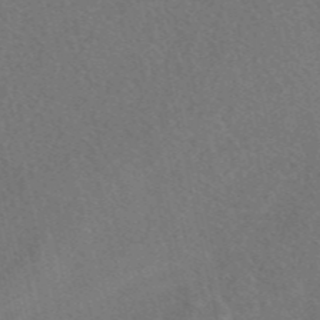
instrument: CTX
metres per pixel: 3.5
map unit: eAb
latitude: 48.0633
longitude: 118.1606
